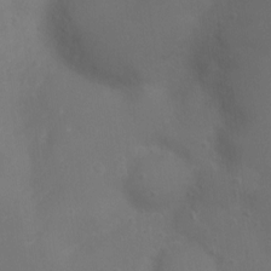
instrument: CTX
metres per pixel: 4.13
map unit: Ht
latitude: -10.5763
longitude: -33.9339
